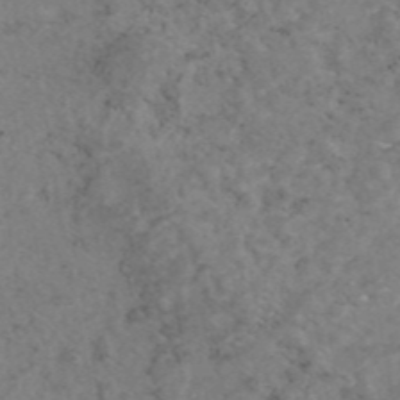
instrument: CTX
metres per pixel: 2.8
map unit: eAb
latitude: 45.1592
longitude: 114.3495
